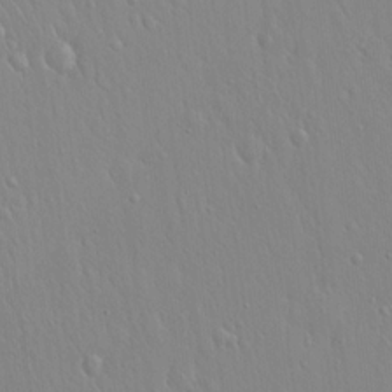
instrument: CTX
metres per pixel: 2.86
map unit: Hto
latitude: 17.5749
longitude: -57.6693
